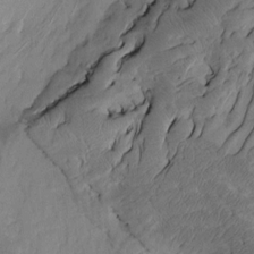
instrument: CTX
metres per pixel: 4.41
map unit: Htu
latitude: -5.2942
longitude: -179.9150
